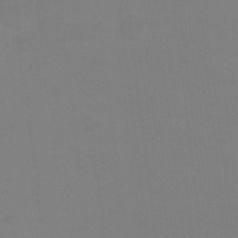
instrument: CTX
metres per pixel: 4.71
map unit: Ht
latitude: 1.1592
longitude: -33.5371
